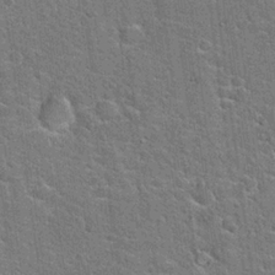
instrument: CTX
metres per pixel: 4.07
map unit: Hto
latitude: 20.6113
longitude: -49.3860
